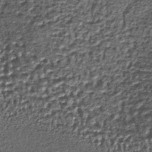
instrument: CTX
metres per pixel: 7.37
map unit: lHb
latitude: -38.0472
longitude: 66.3307
